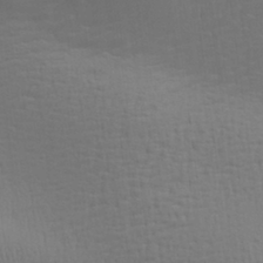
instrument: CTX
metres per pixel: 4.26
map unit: Aa
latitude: 28.5168
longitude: -139.0647
